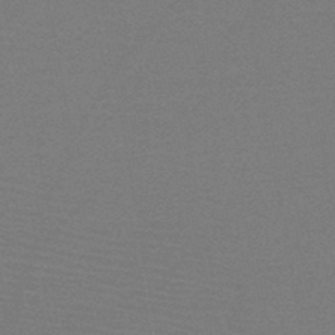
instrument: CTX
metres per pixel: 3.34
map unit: HNb
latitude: -45.9745
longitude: -40.1388
